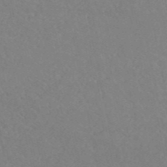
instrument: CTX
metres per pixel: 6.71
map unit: HNb
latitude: -54.2362
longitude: -34.2711
